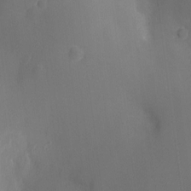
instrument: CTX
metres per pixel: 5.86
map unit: Ht
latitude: -11.2376
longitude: -22.8758
